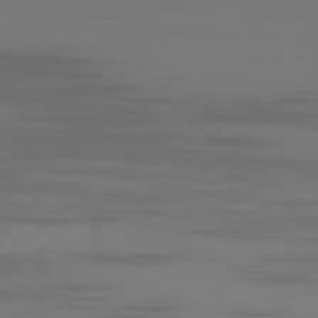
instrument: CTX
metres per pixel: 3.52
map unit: Ap
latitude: -79.5588
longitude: -70.7813
